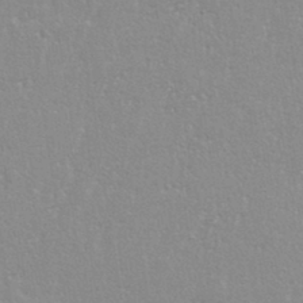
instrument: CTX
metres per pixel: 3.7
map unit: eHh
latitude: 34.2522
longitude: -132.3278
